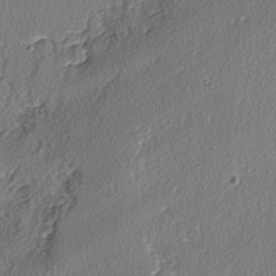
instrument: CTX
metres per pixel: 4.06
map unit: lAvf
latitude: -3.8611
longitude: -108.3656
